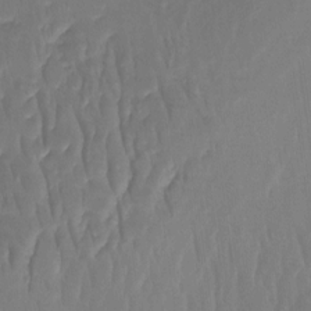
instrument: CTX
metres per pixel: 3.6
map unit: Htu
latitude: -15.7667
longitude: -46.2523
